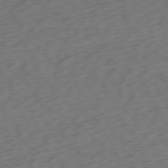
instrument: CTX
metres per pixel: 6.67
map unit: Ap
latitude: -76.8219
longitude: -78.9514
